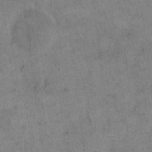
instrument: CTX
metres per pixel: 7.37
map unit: eHh
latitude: 14.5924
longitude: -67.1403
